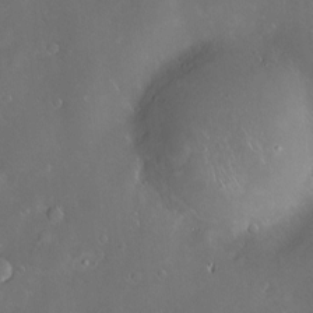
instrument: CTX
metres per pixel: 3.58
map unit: Hve
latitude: -10.7274
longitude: 175.0297
